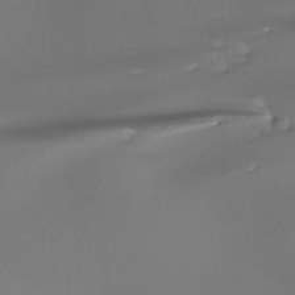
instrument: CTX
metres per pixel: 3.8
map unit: Htu
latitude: -13.4455
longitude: -71.4048
